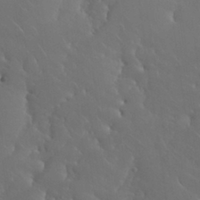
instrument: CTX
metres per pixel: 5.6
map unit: Nhu
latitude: 30.8002
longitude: -57.3103
